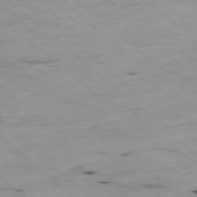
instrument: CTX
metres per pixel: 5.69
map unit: Ap
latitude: -78.4629
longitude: -88.9136
